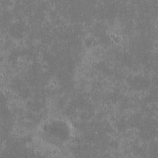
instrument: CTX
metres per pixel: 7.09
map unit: eHh
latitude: -1.1998
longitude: -85.2537
